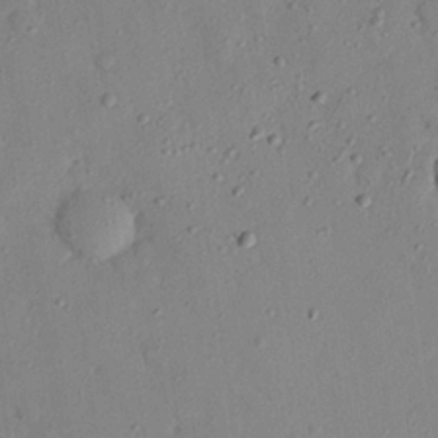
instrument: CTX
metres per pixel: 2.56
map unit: eHh
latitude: 26.1011
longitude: -76.5545
